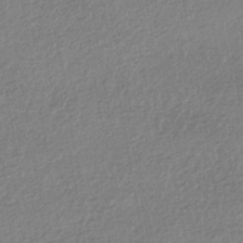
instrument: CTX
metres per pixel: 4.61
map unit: HNhu
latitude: -44.2928
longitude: 95.7666
